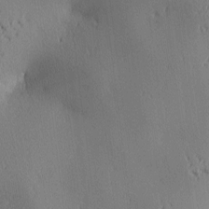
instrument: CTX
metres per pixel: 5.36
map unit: lAa
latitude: 3.1970
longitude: -117.1214
